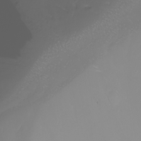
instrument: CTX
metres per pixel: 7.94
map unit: Nhu
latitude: -8.7652
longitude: -80.4601
